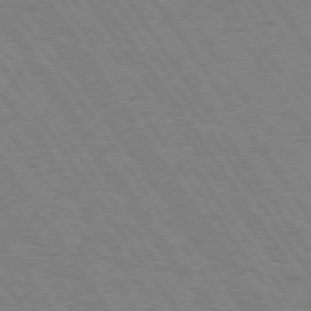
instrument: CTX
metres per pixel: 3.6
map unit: Hpe
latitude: 74.6302
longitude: -136.8380
